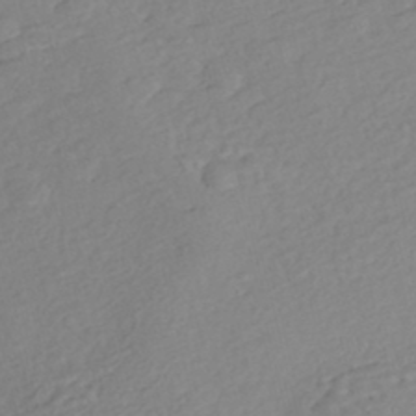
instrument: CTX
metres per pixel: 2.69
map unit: Nhe
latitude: -46.7841
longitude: -172.1766
